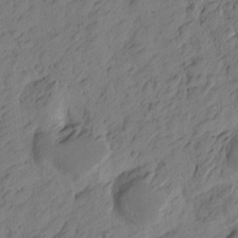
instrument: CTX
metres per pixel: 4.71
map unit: Htu
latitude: -3.8611
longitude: -176.2522
